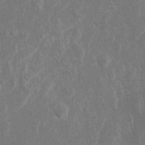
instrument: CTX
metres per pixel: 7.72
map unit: Htu
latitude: 0.5545
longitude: 147.3887
